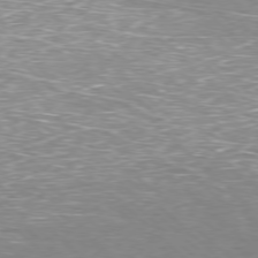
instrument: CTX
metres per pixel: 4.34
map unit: Hpe
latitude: -77.9178
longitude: 15.7289
